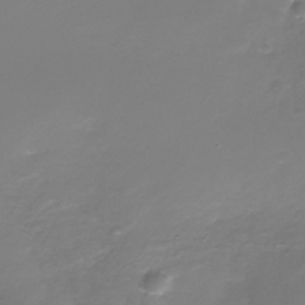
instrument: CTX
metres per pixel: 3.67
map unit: Nhe
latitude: -32.8219
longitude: -88.2901
